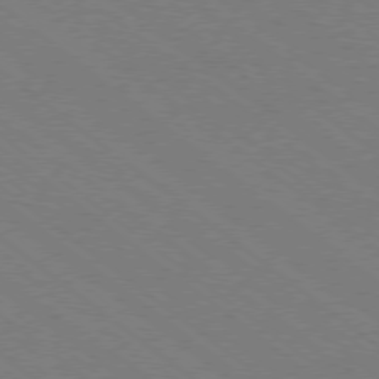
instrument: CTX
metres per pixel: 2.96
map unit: Ap
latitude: -78.6896
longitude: -64.2334
